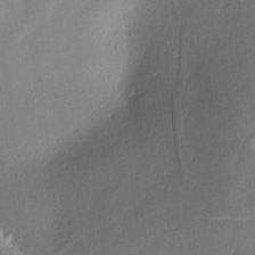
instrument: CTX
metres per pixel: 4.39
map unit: Aa
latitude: 8.8191
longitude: -133.1403
